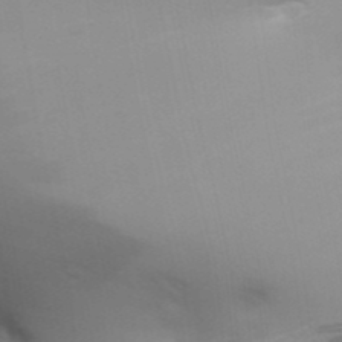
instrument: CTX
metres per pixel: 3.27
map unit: Aa
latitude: 31.7828
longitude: -140.9513
